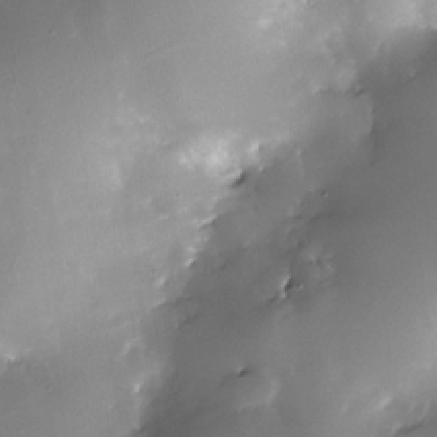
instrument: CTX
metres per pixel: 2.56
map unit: Nhe
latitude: -32.7275
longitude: -117.4238
